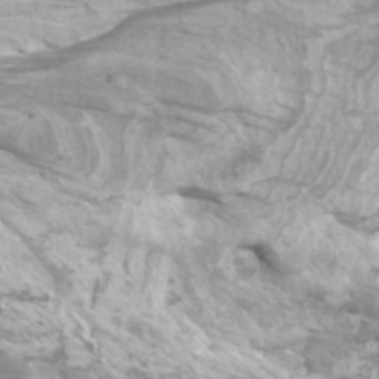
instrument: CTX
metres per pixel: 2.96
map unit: Htu
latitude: -6.0661
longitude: -75.1970
